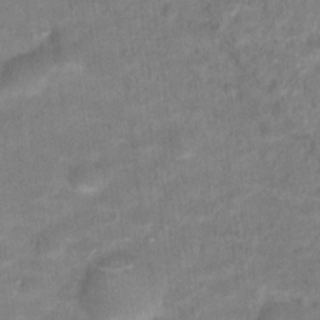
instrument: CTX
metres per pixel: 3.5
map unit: Hto
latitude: 16.8191
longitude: -38.8191
